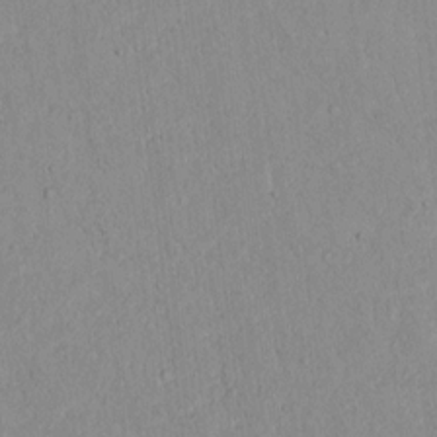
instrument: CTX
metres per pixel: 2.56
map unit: lAvf
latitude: 8.6491
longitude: 168.0472
